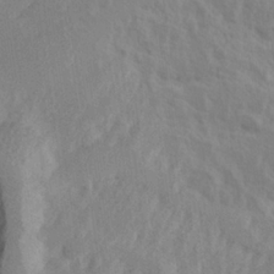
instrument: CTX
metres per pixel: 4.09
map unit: Hve
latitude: 25.2348
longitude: 145.1998
